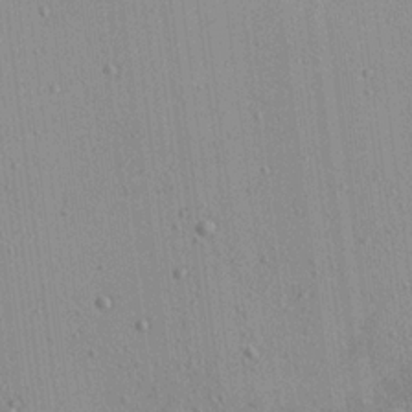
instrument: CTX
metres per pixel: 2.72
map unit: Ave
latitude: 18.4790
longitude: -140.0822
